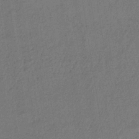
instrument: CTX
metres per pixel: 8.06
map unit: lHb
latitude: -34.9164
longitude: 63.8044
